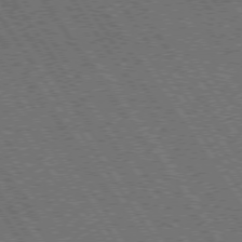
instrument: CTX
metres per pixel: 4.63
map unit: Hpe
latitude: 73.7072
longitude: -141.6882
